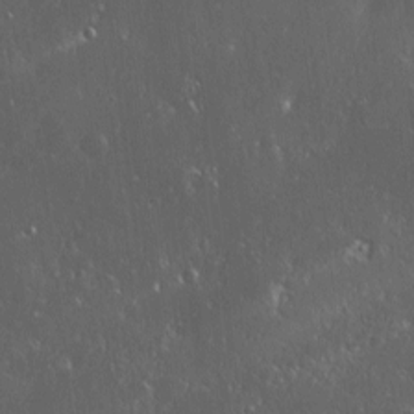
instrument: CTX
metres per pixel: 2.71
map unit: Ave
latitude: 0.3656
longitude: -113.7449
